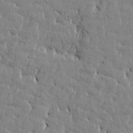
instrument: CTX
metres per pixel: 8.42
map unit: Htu
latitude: -4.6896
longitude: 176.8975
